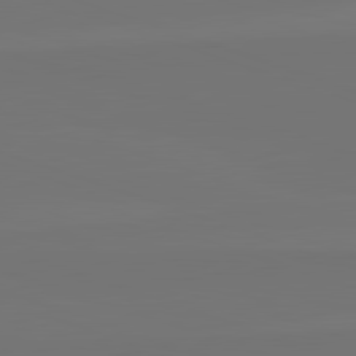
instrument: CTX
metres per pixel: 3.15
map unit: lApd
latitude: 82.3467
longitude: 144.2551
